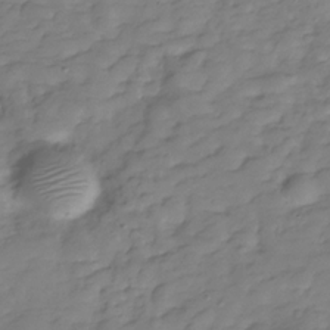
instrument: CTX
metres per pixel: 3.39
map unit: Hve
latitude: -29.9178
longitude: 91.0865
